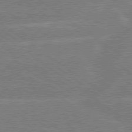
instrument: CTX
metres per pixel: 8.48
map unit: Hpe
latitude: 79.0270
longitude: -130.2145
